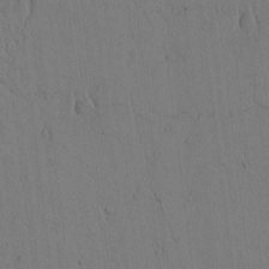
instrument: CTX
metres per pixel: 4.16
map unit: lAvf
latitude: 5.4615
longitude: 160.0283
